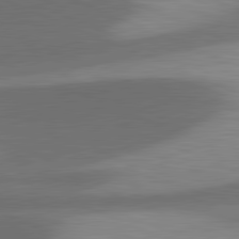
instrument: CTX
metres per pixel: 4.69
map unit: lApd
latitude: 81.6505
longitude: 137.3887
